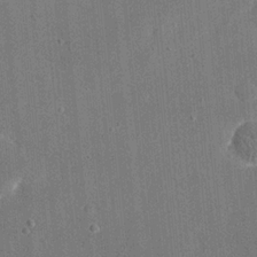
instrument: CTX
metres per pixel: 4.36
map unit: eHh
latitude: 19.6127
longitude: -68.0633
